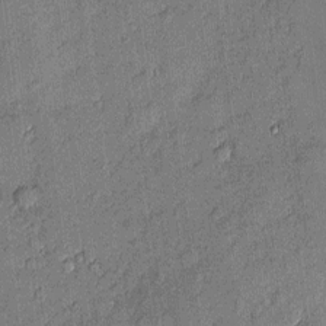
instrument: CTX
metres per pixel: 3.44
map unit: eHh
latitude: 3.6505
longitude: -75.4993
